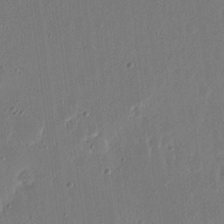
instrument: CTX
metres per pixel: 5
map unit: eHh
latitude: 16.4979
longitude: -70.3467
